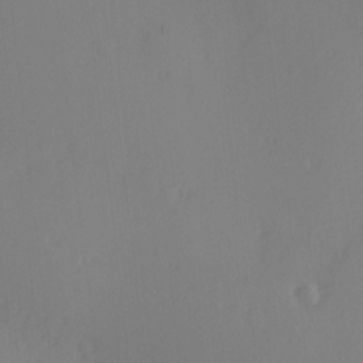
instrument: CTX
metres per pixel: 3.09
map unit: Hve
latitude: 13.2348
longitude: -90.9892
